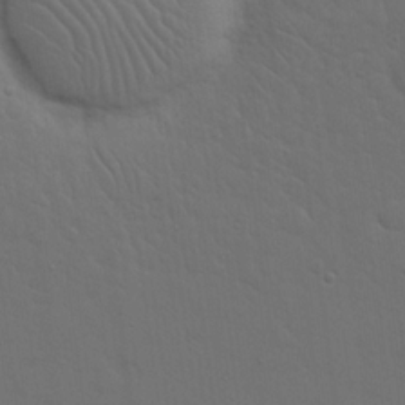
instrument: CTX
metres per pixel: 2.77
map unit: eHh
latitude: 19.7071
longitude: -63.2915
